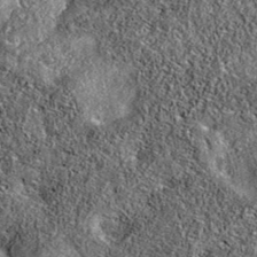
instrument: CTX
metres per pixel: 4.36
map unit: eAb
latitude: 36.8569
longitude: 108.8030
